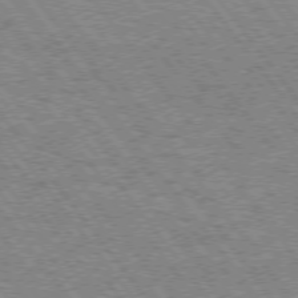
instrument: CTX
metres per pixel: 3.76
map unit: Hpe
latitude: 74.3656
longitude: -139.9717
